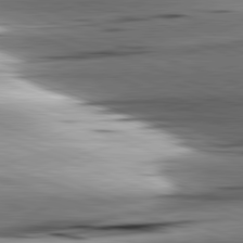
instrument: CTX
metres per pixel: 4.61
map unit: lApd
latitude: 81.8394
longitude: -151.4426
